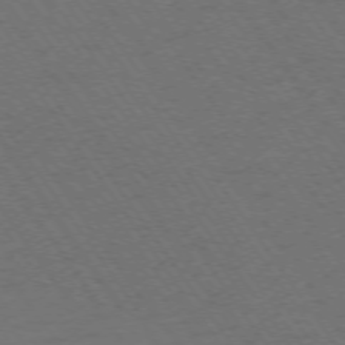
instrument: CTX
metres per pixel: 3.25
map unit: Ap
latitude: -74.7464
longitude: -71.3481
